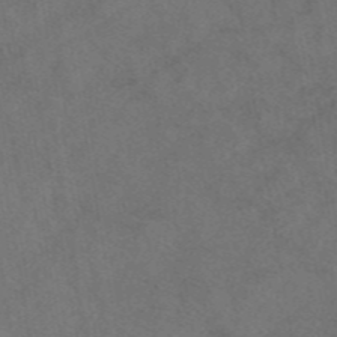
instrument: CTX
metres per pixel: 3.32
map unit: eAb
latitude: 47.3482
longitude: 110.8597
